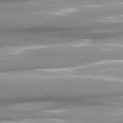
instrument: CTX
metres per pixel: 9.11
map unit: lApd
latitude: 81.6694
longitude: -143.2537
